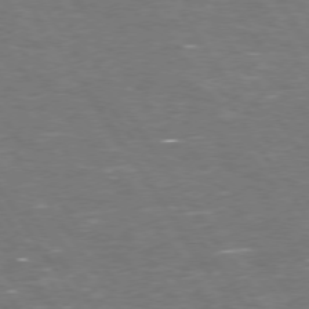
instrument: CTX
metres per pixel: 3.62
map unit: Hpe
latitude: 73.7261
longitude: -124.6868
